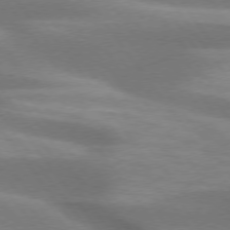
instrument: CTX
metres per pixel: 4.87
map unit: lApd
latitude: 74.8569
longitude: -49.7639
